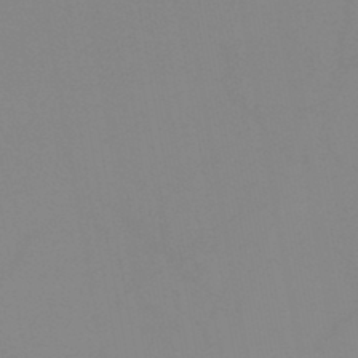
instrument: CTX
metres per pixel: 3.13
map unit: HNb
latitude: -45.1809
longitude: -44.7435
